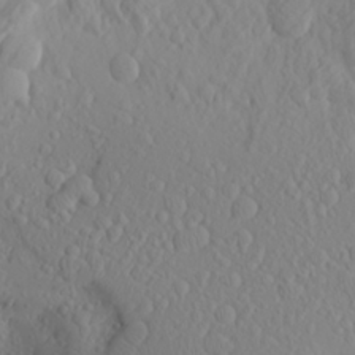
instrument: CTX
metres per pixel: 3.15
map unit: Aa
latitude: 23.7072
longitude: -146.1767
